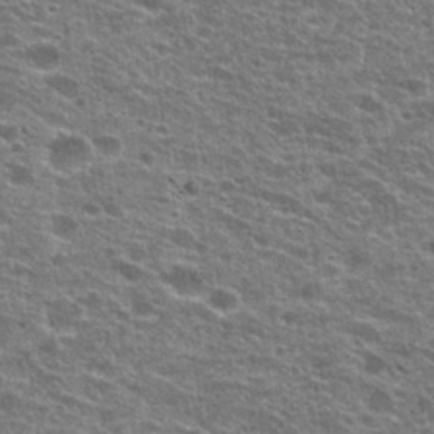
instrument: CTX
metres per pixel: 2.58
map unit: Hto
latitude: 25.3859
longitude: -47.0648
